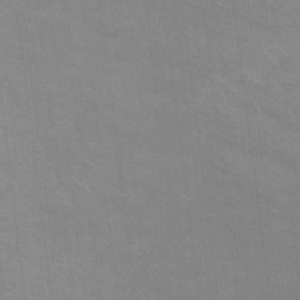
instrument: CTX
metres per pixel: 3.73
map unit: Ht
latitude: -9.7478
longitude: -38.7246
